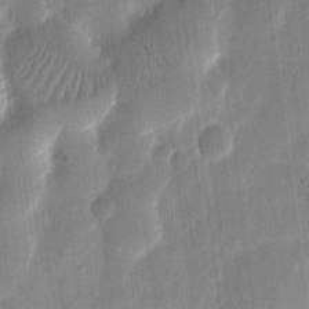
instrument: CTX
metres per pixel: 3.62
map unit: eHh
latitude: 11.1970
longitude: -70.4601
